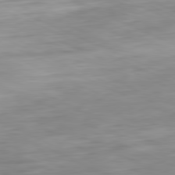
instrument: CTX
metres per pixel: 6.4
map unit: Ap
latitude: -81.5966
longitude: -69.1214
